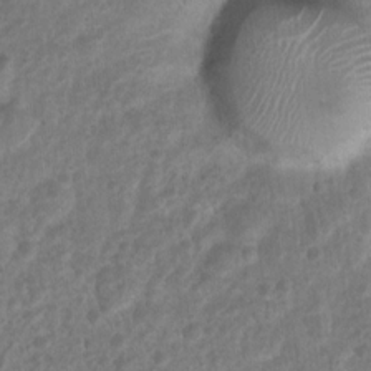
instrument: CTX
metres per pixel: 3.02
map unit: Nhu
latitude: 8.0255
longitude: -21.8584
